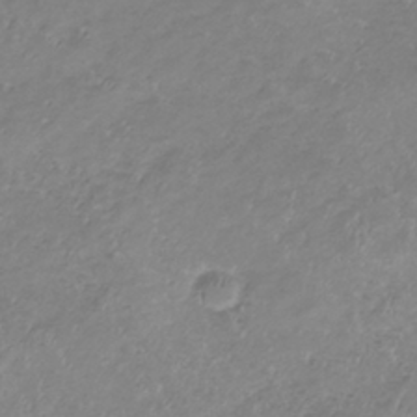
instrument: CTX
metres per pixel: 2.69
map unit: lHb
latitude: -36.7652
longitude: 72.9541
